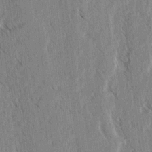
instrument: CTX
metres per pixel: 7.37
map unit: lAvf
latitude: -3.8233
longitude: -114.0822
